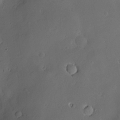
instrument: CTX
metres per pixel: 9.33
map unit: Hve
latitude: -10.1039
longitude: 174.8219
